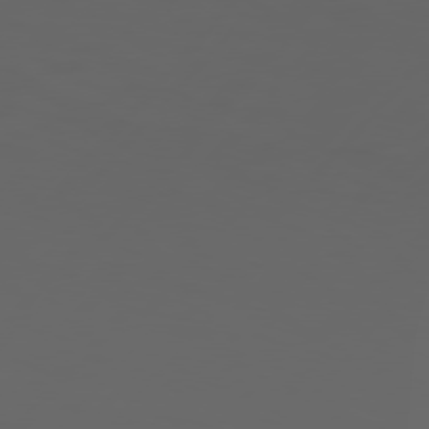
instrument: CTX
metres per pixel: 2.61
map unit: Hpe
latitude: 76.8002
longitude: -139.9339
